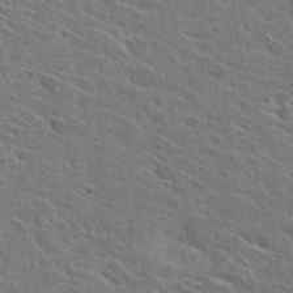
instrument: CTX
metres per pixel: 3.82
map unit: Hto
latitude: 27.5749
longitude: -45.4615
